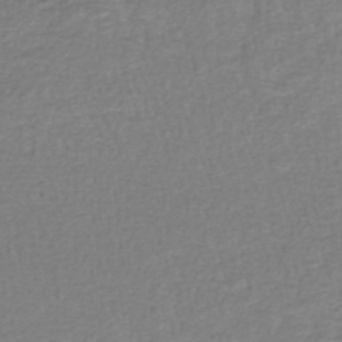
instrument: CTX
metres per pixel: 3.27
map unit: lHb
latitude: -41.6911
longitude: 70.6330
